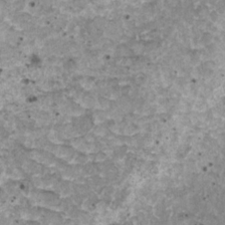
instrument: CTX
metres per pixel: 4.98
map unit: HNhu
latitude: 2.4601
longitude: 5.1620
